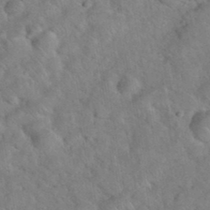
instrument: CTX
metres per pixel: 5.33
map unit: eHh
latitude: 37.5182
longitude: -65.2348
